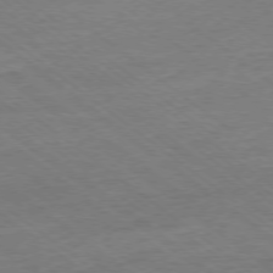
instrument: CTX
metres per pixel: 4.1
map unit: Ap
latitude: -77.8044
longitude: -82.4223
